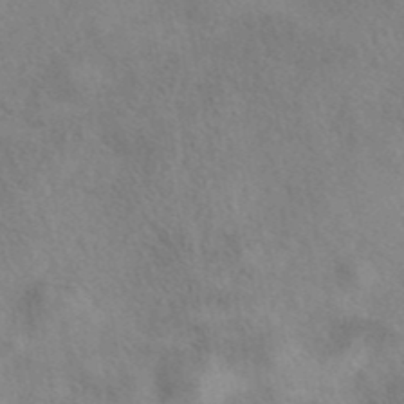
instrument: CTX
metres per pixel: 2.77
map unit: eAb
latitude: 40.6112
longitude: 108.1039
